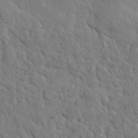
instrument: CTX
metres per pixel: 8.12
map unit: lHvf
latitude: 34.7624
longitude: -86.9891
